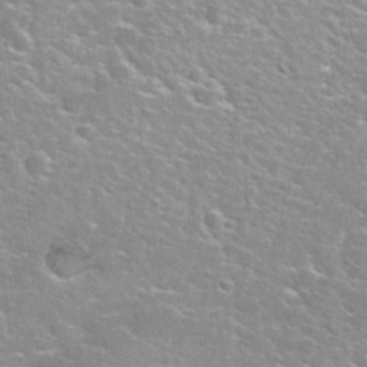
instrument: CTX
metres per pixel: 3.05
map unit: Nhu
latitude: 31.5371
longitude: -50.4223
